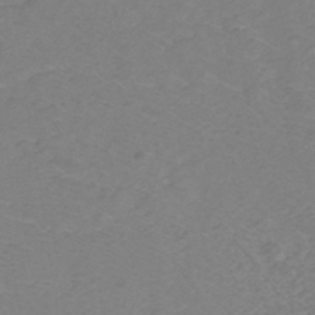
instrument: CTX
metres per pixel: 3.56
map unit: lHb
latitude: -30.9919
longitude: 65.0865
